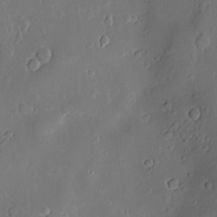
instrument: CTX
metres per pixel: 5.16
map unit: Hve
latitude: -10.1228
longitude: 174.8596
